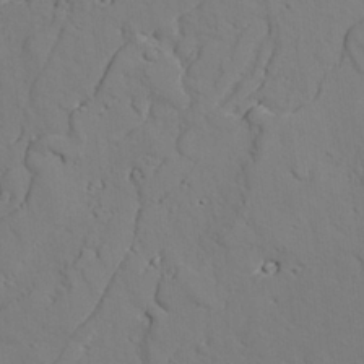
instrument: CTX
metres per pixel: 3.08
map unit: lAvf
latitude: 26.4979
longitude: -110.7435
